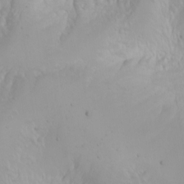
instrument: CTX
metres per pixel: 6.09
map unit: Nhu
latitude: -4.4251
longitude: -86.3845
